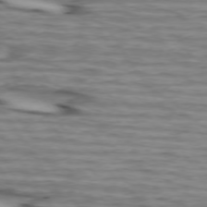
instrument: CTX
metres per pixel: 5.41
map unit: lApd
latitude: 73.8206
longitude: -64.3656
